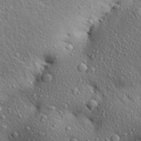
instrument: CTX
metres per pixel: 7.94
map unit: Aa
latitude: 28.0633
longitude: -148.6491
